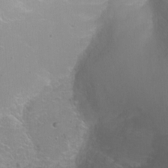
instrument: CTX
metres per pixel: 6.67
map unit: Nhu
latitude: -6.6329
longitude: -47.8962
